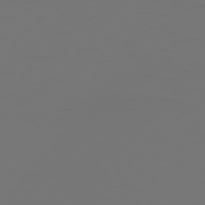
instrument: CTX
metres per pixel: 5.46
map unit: Hpe
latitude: 76.3467
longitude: -140.4412
